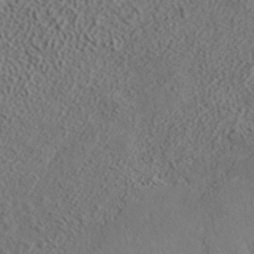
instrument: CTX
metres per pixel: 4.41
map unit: ANa
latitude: 35.7449
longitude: 14.7652
